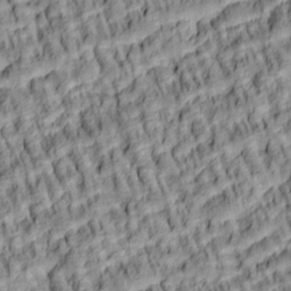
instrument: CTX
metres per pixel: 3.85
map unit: lAa
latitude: 5.4048
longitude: -115.7638
